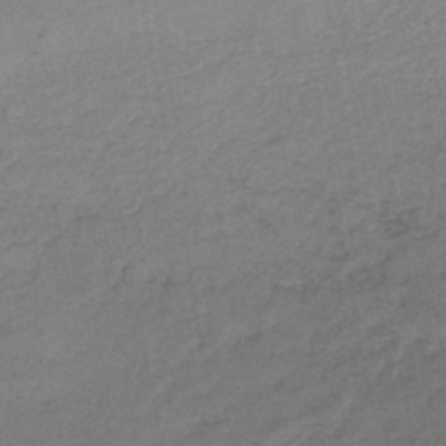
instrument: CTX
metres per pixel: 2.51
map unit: eHb
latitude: -46.2172
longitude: 80.9542
